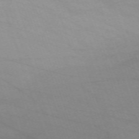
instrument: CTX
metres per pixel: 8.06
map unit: eHh
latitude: -64.1039
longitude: 52.6707
